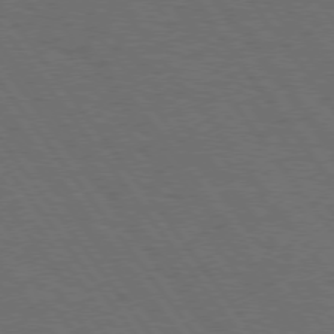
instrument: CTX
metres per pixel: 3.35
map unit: Hpe
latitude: 75.1214
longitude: -137.4805
